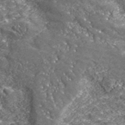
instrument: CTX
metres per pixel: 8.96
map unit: eHh
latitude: 42.7624
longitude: -89.8395
